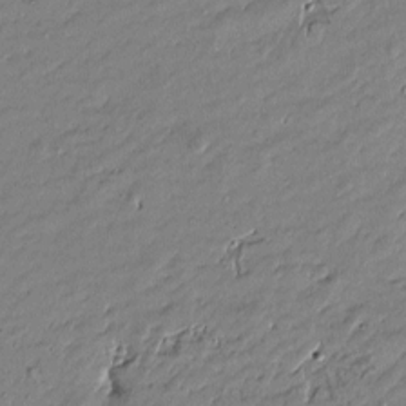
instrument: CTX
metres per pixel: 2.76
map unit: Htu
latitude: -6.3306
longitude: 177.0864
